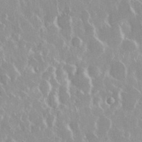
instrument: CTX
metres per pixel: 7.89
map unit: Nhu
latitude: 29.1970
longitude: -61.0836
